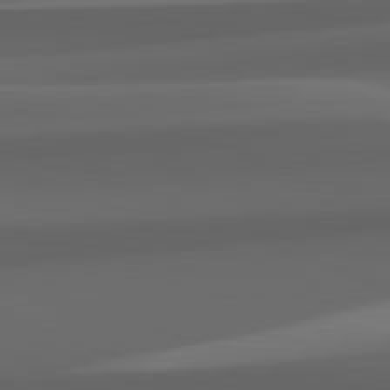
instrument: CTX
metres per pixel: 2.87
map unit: lApd
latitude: 82.3845
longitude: 143.7288
